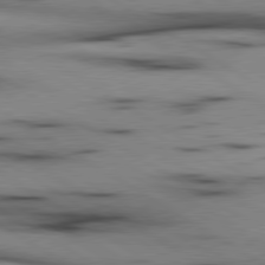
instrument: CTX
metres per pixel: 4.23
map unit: lApd
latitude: 80.2522
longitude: 158.5195
